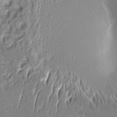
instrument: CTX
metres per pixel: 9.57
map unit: Aa
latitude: 9.1025
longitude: -132.7057
